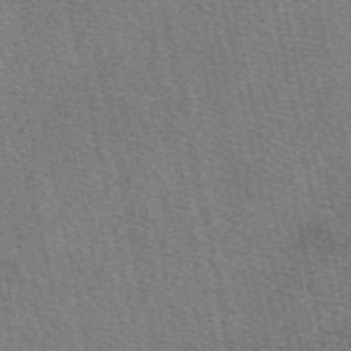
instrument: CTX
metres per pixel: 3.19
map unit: eAb
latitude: 50.6301
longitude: 107.7289
